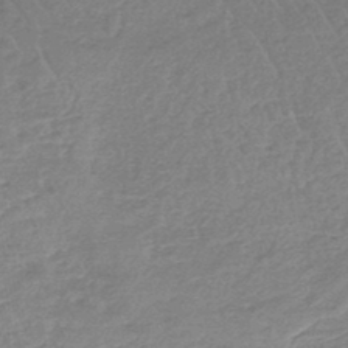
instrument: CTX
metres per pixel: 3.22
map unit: lHb
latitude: -44.4251
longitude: 71.6344
